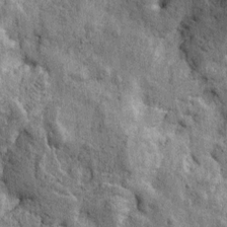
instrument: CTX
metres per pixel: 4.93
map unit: Htu
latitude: -4.0850
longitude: 156.8219
